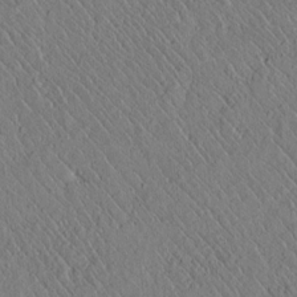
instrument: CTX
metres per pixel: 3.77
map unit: lAvf
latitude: 6.7624
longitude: 159.0864
